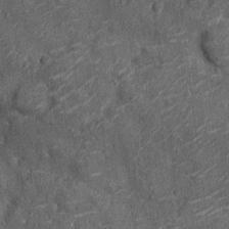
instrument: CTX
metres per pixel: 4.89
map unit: Ht
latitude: -12.4251
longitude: -21.3481
